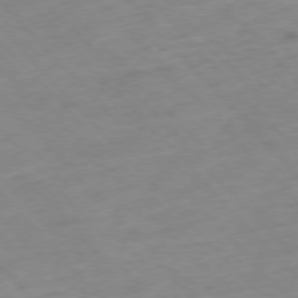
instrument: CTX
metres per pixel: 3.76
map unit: Hpe
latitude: -77.1620
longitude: -17.6883
